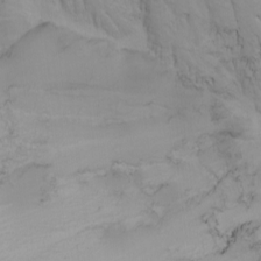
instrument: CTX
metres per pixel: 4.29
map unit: Nhu
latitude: -6.7463
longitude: -81.7072
